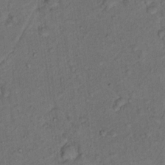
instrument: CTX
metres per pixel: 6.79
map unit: Hto
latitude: 15.8962
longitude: -31.3482
